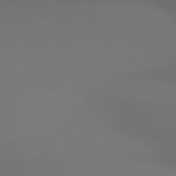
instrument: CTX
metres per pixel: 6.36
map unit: lApd
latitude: 80.6113
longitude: 140.0283
